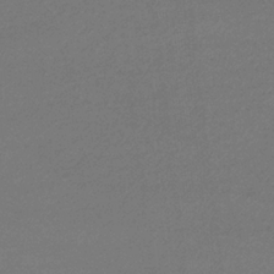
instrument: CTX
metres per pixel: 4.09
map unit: eHb
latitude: -33.0487
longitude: 69.7855
